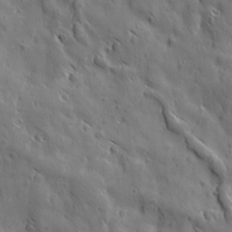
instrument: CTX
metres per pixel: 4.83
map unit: Ave
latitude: 12.4223
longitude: -105.2915
